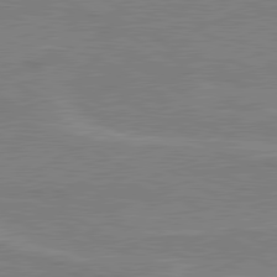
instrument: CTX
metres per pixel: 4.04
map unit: lApd
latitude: 80.4601
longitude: 122.5952
